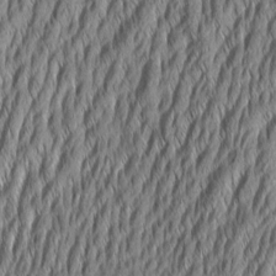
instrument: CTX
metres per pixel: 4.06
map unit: Aa
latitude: 7.4426
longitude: -130.4601
